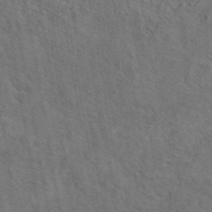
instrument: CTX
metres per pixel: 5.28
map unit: eAb
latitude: 43.6694
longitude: 110.1794
